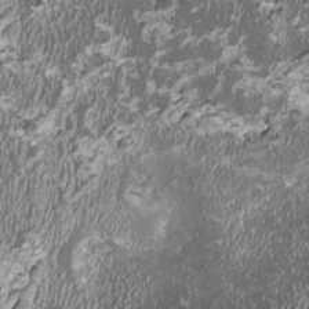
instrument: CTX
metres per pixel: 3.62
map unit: HNhu
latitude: -0.2551
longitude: 1.0298
